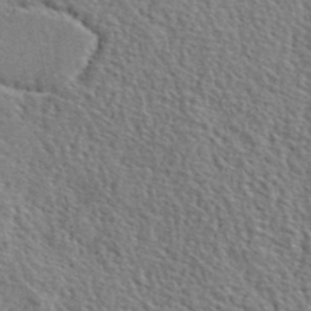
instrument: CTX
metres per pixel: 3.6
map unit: lHvf
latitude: 42.1389
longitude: -87.8583
